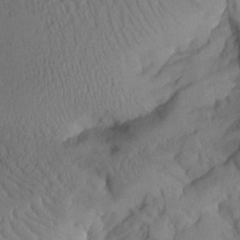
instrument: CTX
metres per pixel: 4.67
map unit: Aa
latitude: 24.5545
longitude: -132.9703
